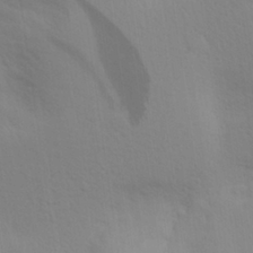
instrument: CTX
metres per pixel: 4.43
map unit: Aa
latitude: 28.6301
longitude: -144.3845
